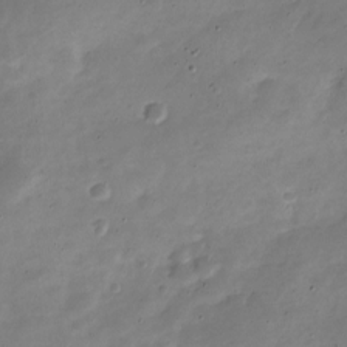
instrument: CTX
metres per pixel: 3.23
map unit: Nve
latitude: -22.3118
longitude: 105.3698
